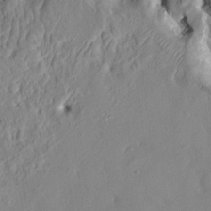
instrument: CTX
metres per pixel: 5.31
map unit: HNhu
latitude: 4.8191
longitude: -2.2711
